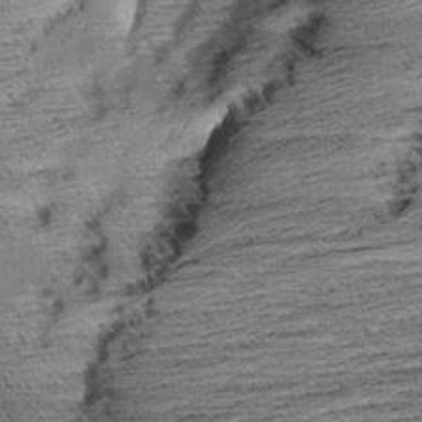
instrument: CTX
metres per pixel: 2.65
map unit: Aa
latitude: 8.4790
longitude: -139.9339
